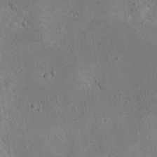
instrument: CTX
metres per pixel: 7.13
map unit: eHh
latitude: 23.9906
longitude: -68.4223
